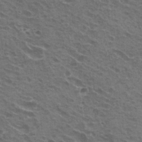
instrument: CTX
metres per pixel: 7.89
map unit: Hto
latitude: 22.2522
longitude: -31.9151
